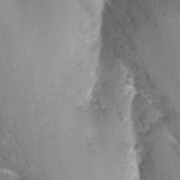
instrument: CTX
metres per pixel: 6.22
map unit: Nhu
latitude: -12.8975
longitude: -58.3278
